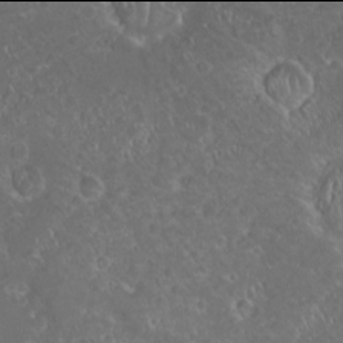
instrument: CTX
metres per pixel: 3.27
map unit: HNhu
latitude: -2.0094
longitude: 10.9353
